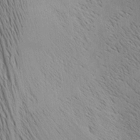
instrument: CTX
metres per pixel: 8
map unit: Nhu
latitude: -4.2172
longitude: -149.9150
